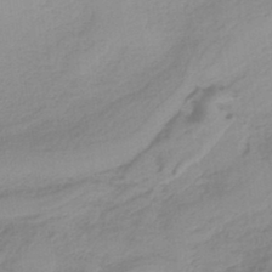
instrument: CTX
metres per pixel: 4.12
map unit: HNb
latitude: -36.3873
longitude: 56.0472
